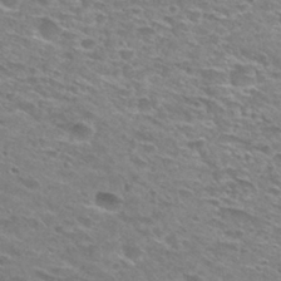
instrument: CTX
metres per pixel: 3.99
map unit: Hto
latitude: 29.9150
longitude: -47.3482
